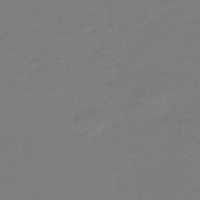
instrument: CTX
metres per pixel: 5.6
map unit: eHb
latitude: -46.2361
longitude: 88.1983
